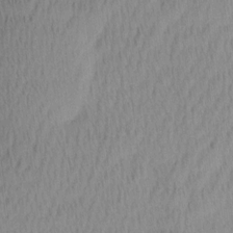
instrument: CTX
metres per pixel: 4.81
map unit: Ave
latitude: 12.0255
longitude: -107.0458
